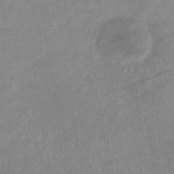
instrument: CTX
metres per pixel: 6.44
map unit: lHb
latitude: -34.9731
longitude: 71.8989
